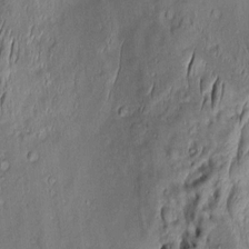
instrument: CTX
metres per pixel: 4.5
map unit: Aa
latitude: 8.9892
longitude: -132.1767
